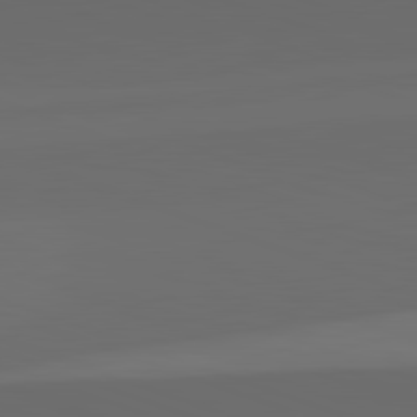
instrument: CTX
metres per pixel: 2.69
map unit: lApd
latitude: 82.3656
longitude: 134.7085
